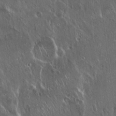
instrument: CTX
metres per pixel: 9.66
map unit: Hto
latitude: 18.0255
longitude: -56.7057
